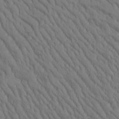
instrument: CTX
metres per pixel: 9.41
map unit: Htu
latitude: -1.3132
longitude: 172.3117
